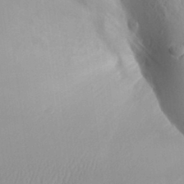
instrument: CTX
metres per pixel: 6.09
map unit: Aa
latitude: 31.5938
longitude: -141.5749
